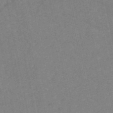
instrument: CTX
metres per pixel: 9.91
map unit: HNb
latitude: -55.6722
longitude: -39.7072
